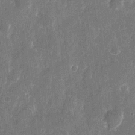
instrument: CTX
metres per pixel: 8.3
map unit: eHh
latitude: 11.9528
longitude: -72.4790
